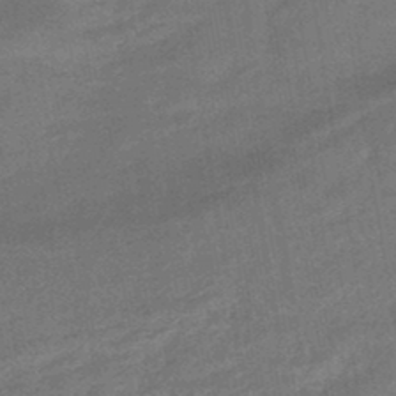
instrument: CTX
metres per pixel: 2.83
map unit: HNhu
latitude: -46.2739
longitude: 91.2943
